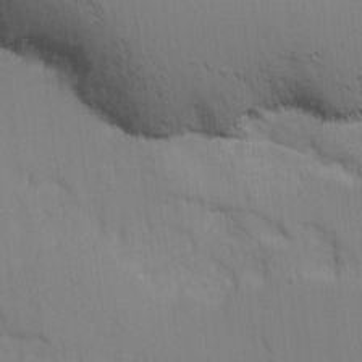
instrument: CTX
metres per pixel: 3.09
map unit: Ave
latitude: 12.7435
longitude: -101.1970
